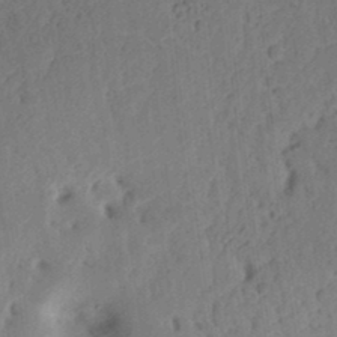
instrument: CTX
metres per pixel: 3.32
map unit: Ht
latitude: 13.8206
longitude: -74.7813
